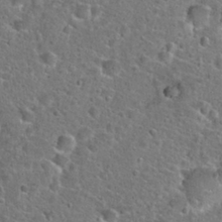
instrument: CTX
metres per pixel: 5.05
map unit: Hto
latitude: 24.0822
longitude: -48.1389
